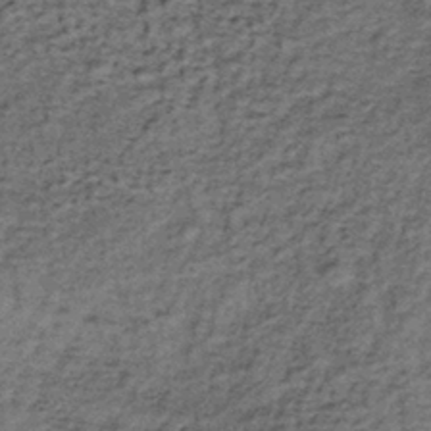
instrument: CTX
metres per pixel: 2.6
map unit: lHb
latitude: -38.5573
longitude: 66.2551
